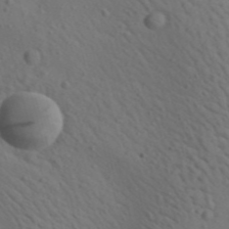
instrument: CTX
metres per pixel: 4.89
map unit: lAa
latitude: 22.6112
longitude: -138.5546
